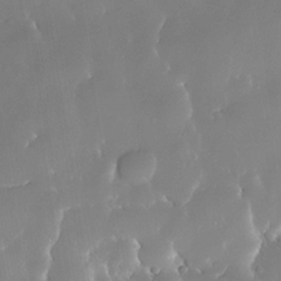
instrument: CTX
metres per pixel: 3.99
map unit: Nhe
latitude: -35.8044
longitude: -131.6505
